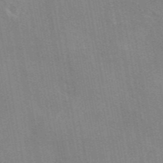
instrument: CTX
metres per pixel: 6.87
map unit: eAb
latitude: 46.4790
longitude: 117.0486
